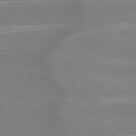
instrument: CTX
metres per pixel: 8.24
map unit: lApd
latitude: 79.4805
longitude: -121.8584
